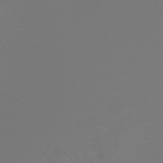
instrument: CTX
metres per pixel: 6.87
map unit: lHb
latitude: -47.4832
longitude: 64.8030
